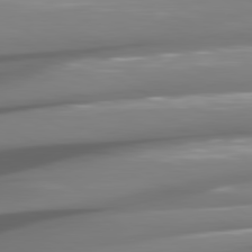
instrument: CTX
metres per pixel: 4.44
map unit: lApd
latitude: 80.8758
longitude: -144.3089
